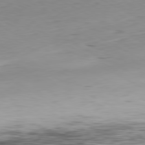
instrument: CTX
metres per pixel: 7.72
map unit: Hpe
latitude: -80.8786
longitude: 16.1039
